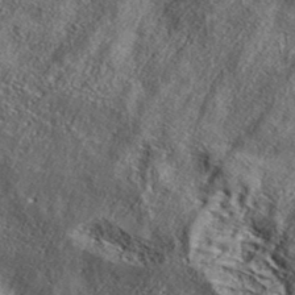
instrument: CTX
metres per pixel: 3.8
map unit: eAb
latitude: 36.4790
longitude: 107.7855
